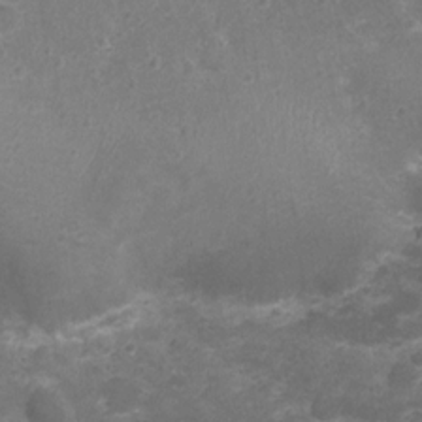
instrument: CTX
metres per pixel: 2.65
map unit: Nhu
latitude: 2.1011
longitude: -15.7261
